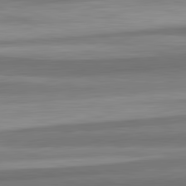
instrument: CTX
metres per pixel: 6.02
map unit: lApd
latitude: 82.6490
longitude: 179.6533
